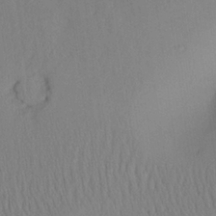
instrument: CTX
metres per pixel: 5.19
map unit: Aa
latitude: 25.1214
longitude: -132.9892
